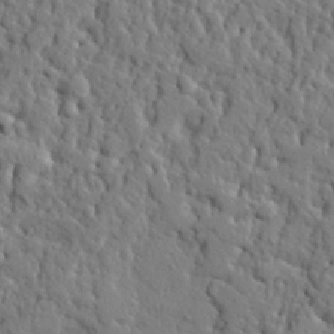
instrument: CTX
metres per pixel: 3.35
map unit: eHh
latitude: 27.0648
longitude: -78.4979
